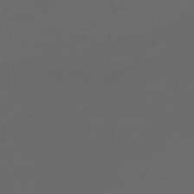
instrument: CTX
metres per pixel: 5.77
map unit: lHb
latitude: -39.5399
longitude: 71.9556
